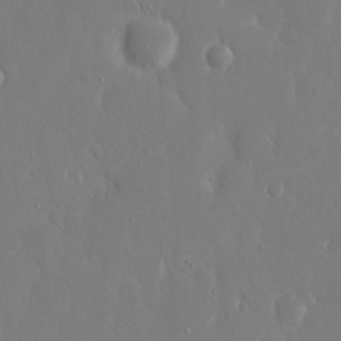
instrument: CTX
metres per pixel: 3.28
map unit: eHh
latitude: 14.8191
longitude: -71.0836
